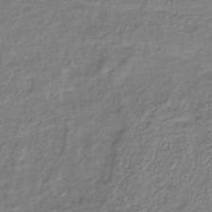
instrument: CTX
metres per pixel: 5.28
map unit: lHb
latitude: -40.6518
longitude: 61.8989
